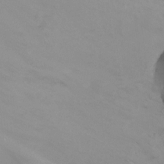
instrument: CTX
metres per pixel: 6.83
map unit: Ht
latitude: -5.3509
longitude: -26.3656
